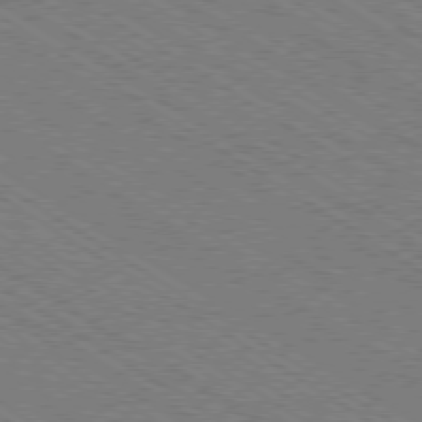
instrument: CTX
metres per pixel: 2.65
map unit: Ap
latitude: -79.4265
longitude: -79.4805
